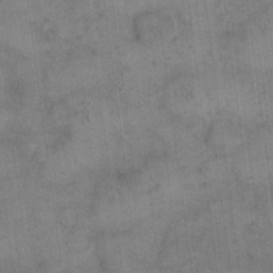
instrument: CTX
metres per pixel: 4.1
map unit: eHh
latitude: 15.0459
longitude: -67.0080
